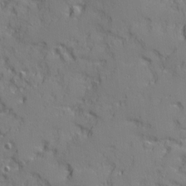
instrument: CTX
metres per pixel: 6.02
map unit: Ave
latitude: 12.0633
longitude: -101.6883
